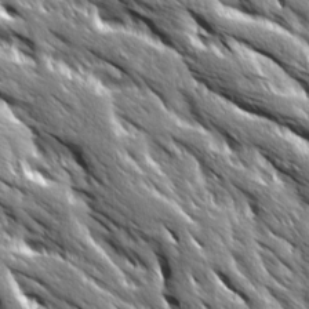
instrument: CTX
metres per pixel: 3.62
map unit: Ave
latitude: 19.7071
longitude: -135.5938
